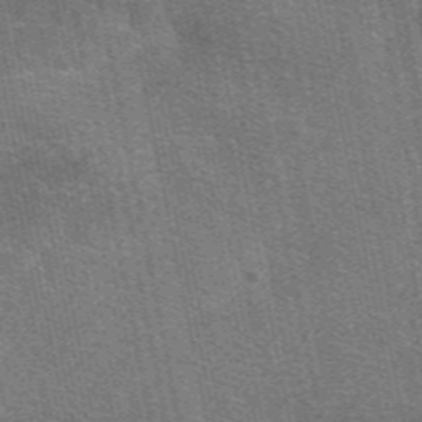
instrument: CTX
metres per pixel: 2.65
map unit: eAb
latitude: 48.3845
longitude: 111.7288
